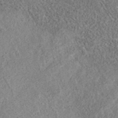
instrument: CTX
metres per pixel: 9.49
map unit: eAb
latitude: 36.2901
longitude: 112.7841
